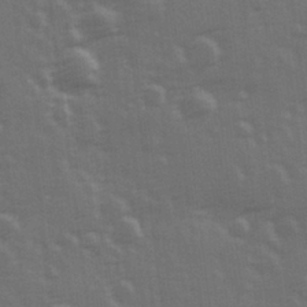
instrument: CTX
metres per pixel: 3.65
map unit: Hve
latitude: 26.6869
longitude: 146.7841
